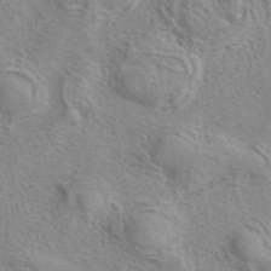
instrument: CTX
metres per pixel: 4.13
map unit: eAb
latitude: 41.2725
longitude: 105.0864
